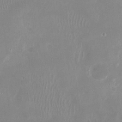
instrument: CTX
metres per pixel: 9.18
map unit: Nhu
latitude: -27.1053
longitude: -60.6490
